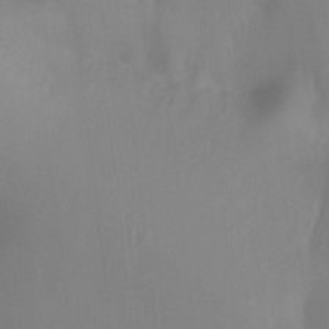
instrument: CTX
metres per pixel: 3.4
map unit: Ht
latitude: -8.3306
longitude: -38.4412
